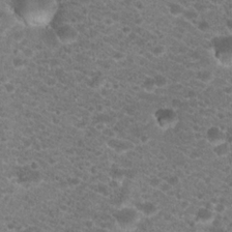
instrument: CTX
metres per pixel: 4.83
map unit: Hto
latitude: 19.5749
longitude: -37.3293
